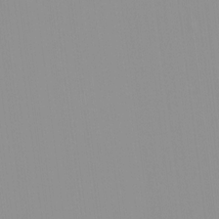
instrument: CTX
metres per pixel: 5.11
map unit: HNhu
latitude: -0.8597
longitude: -5.5938
